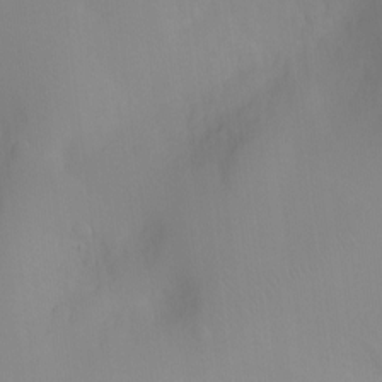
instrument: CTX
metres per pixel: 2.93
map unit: Ht
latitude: -6.8030
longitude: -20.1956
